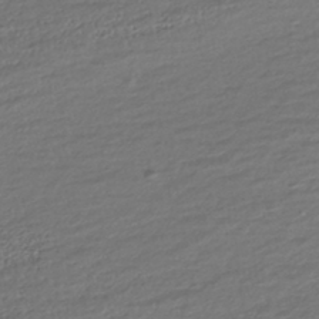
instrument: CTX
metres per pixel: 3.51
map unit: HNhu
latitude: -44.9731
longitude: 101.4076
